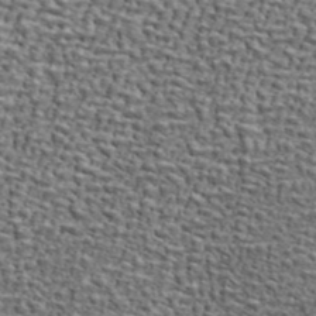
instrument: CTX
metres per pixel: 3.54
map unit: ANa
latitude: 46.4601
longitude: -84.4412
